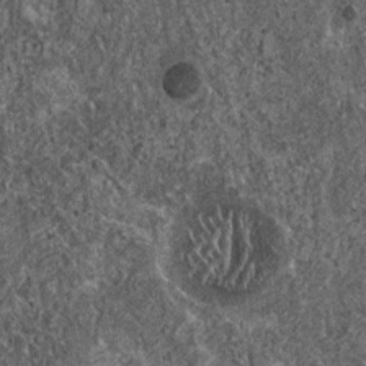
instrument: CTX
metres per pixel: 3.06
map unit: HNhu
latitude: 0.6679
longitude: 3.7288
